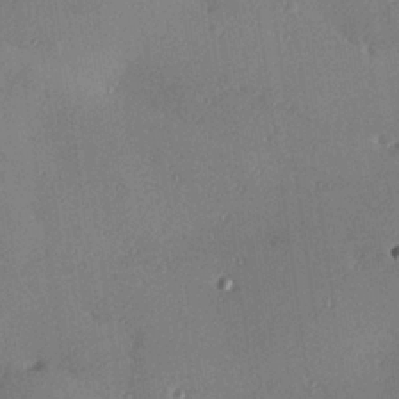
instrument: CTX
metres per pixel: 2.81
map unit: Hve
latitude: 26.3656
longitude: -90.9514
